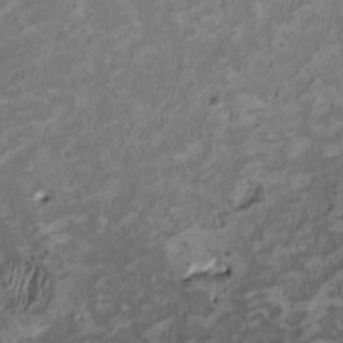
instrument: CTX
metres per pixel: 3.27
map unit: HNhu
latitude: 2.4223
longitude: -4.4412
